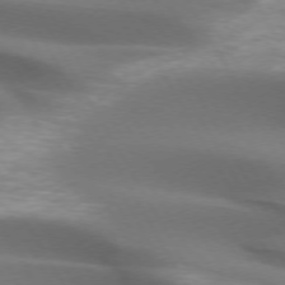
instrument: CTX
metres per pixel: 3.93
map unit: lApd
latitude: 72.9703
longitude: -51.1970
